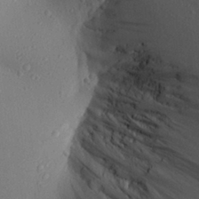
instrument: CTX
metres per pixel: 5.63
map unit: Aa
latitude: 27.1403
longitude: -142.8380
